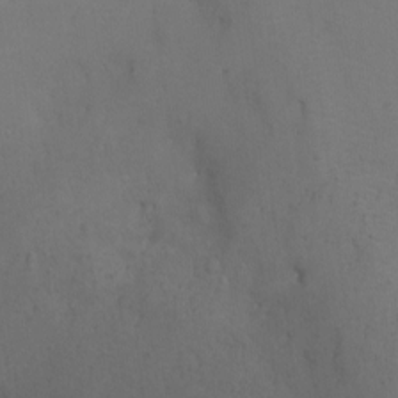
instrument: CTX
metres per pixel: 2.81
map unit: Ht
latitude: 0.6868
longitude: -35.8961
